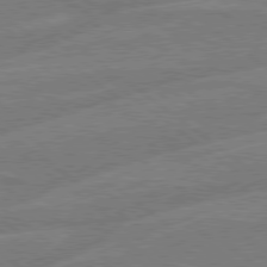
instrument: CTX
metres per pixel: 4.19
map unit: Hpe
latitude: 78.6113
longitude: -129.7449
